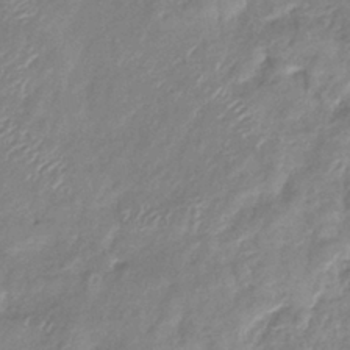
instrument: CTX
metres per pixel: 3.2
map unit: eHb
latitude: -40.0283
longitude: 78.1983
